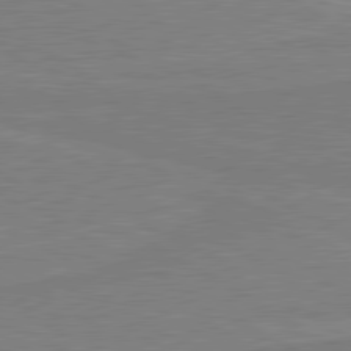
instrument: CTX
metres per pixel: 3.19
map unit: lApd
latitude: 80.4412
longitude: 168.8786
